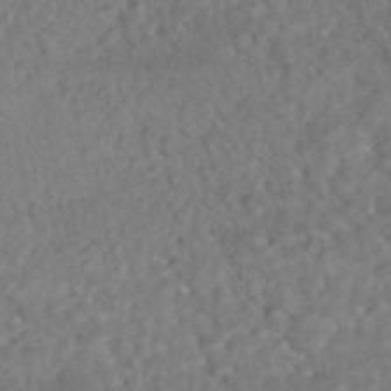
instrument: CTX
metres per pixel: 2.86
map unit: HNhu
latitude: -48.3118
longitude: 102.5196
